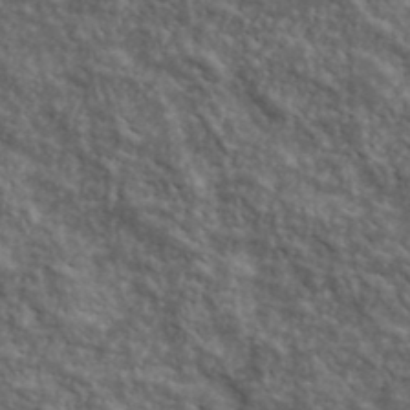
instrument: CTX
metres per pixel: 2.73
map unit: lHvf
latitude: 39.5560
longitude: -88.8758
